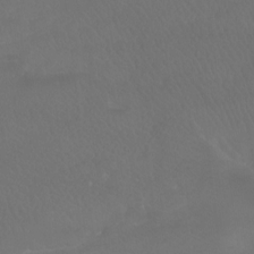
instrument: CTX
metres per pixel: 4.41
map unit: Htu
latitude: -7.8989
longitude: -33.7072
